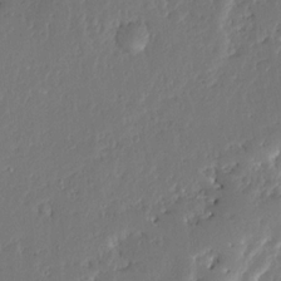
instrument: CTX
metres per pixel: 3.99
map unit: Ave
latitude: 13.5182
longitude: -137.7261
